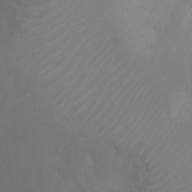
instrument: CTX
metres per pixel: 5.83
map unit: Ht
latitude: -4.6518
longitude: -24.7246
